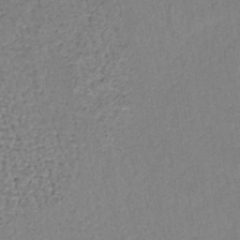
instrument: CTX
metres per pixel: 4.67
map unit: lHb
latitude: -37.8989
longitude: 58.9352
